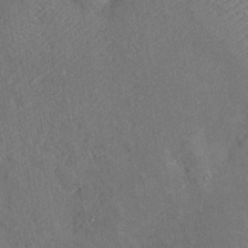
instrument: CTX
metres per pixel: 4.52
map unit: Htu
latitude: -7.1242
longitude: 155.5399
